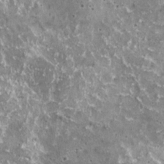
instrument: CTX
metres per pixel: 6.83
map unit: HNhu
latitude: 2.7624
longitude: 5.7099
